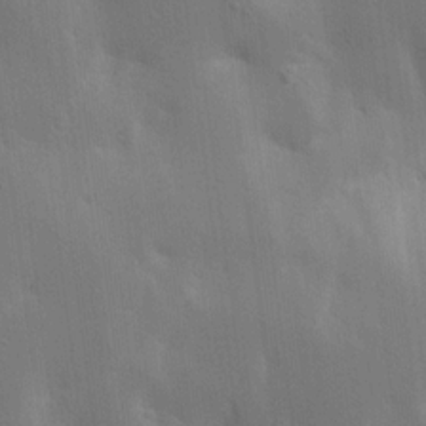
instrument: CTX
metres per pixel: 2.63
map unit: Ave
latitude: 16.7813
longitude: -138.9703
